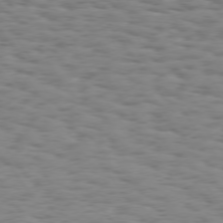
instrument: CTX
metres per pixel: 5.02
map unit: Hpe
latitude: 73.9339
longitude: -133.1781
